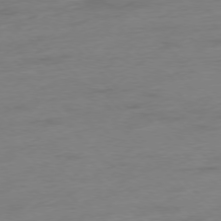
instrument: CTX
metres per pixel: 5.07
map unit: Hpe
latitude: -77.2943
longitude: -14.2334
